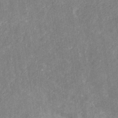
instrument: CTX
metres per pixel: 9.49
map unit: eHb
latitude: -30.5385
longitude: 69.2187
